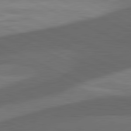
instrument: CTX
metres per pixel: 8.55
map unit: lApd
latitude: 81.6883
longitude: 126.9541
